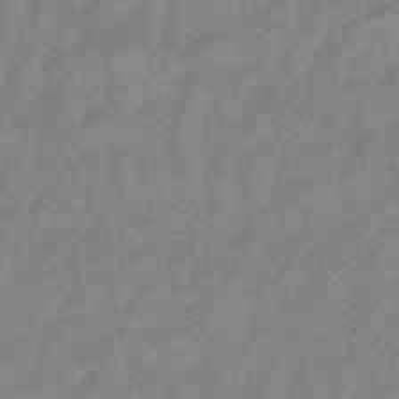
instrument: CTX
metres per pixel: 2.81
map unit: lHb
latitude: -34.5007
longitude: 72.4818
